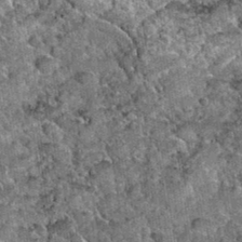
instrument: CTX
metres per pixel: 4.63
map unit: Hto
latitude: 34.8758
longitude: -52.2900
